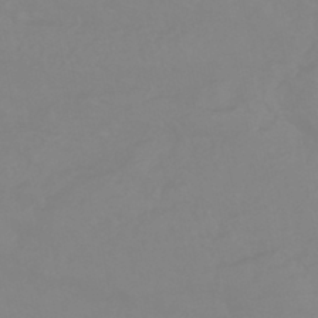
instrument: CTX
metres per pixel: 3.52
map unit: eHb
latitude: -44.3495
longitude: 81.5777
